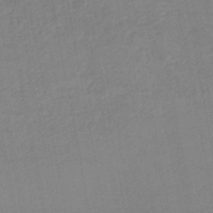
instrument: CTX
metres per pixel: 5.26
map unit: lHb
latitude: -45.9556
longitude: 73.4454
